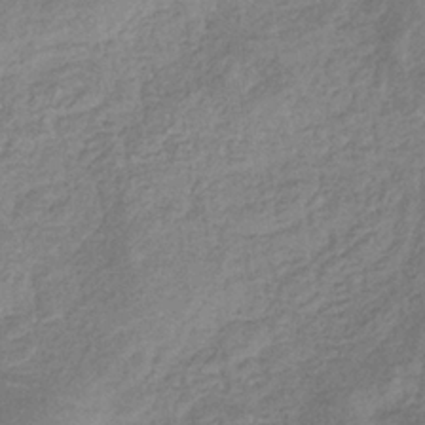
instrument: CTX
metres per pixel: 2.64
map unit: eHb
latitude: -34.2550
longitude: 76.3495
